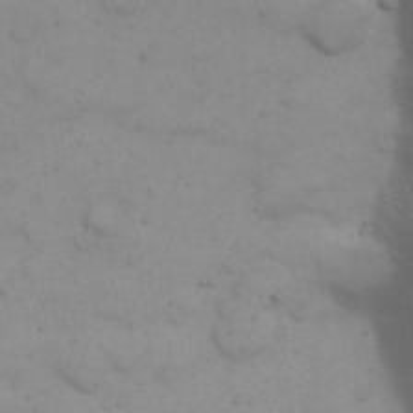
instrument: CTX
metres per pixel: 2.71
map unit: eHh
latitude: 22.2333
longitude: -65.2537
